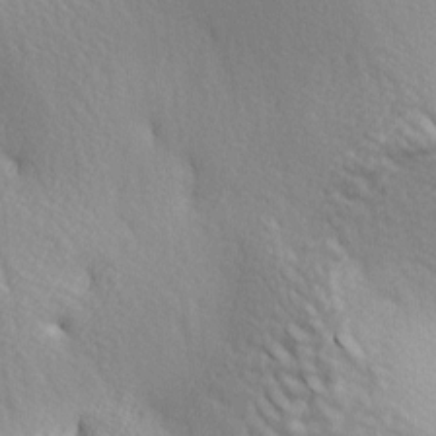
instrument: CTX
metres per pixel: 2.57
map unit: lAa
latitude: -5.0108
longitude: -121.8395
